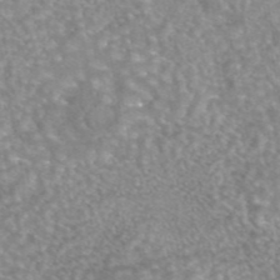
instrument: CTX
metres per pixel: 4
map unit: eAb
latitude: 45.0647
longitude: 104.7085
